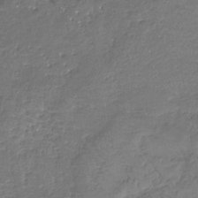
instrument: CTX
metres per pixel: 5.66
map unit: lHb
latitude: -34.1795
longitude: 71.2565
